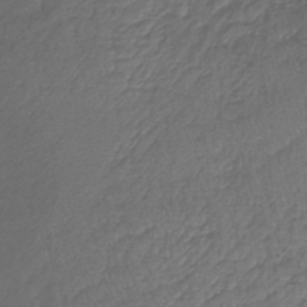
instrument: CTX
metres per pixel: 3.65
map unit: lHb
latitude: -39.3699
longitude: 73.2754
